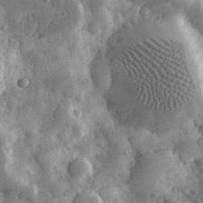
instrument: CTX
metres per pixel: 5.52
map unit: eHh
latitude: 32.7246
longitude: -70.0255
